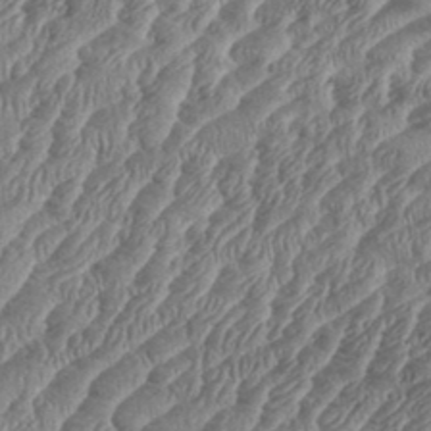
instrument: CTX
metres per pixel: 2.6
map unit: eHh
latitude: 36.4790
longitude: -137.1970
